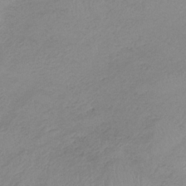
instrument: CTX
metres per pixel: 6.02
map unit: HNb
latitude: -33.4644
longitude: 64.1039
